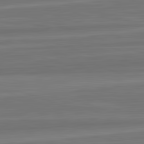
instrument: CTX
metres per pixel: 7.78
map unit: lApd
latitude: 82.8757
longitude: 169.5021
